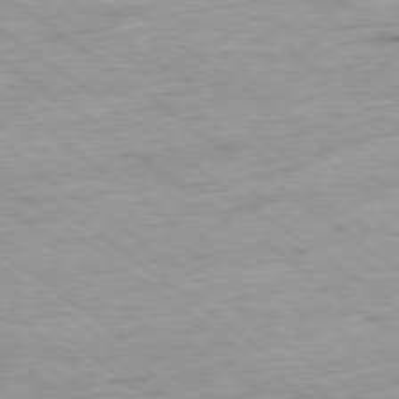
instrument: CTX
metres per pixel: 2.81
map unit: Ap
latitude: -78.1416
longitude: -82.2522
